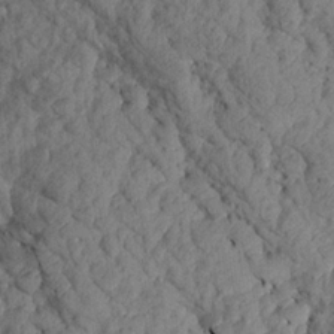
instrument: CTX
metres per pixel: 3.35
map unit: Aa
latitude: 16.6868
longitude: -145.4237
